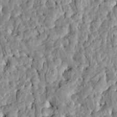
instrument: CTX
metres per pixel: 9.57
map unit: HNhu
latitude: 7.1025
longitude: -2.5734
